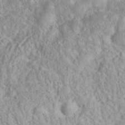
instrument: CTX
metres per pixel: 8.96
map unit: eHh
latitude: 36.5924
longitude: -61.1214
